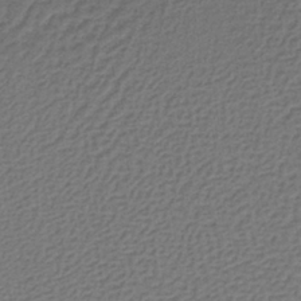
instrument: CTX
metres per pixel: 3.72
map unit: lHb
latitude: -38.7841
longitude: 59.1998
